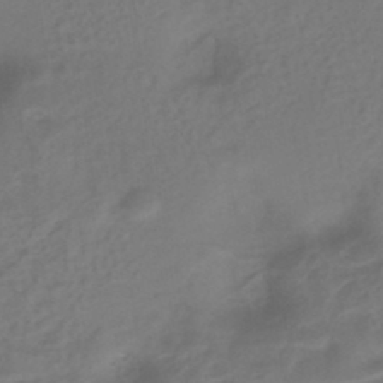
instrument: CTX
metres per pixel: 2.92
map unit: eHh
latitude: -42.1038
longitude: -32.6113
